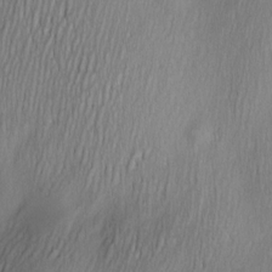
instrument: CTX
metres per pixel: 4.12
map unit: Nve
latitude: -23.1431
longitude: -138.3089
